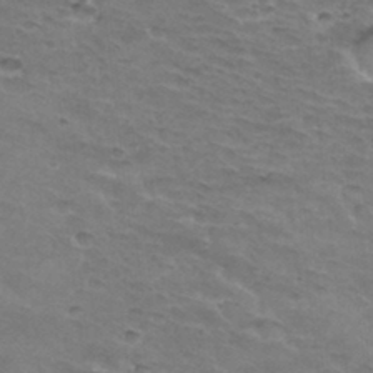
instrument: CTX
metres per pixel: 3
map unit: Hto
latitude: 32.8569
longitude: -46.4601
